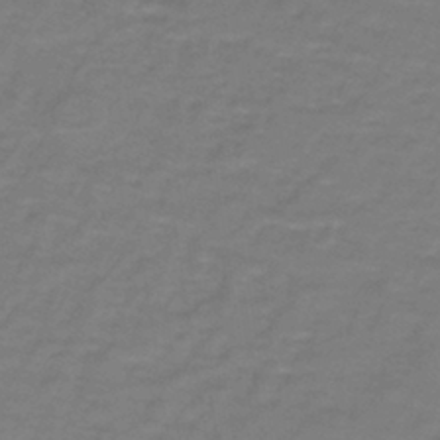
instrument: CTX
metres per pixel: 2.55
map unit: lHb
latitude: -42.7652
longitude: 56.1983
